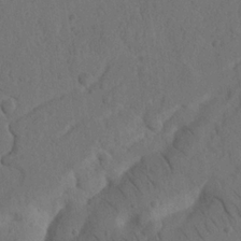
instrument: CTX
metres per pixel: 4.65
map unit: Nhu
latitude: 21.8773
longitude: -74.1011
